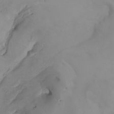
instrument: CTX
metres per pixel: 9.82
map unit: Nhu
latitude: -4.6707
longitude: -85.6505
